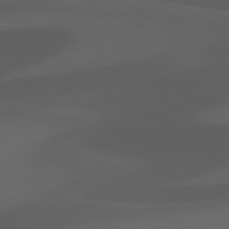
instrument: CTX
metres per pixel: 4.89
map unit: lApd
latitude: 81.3859
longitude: 122.7652
